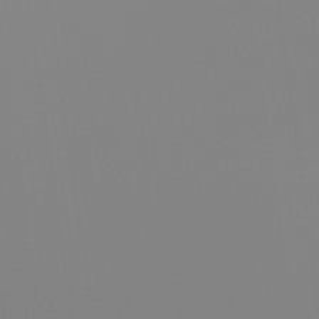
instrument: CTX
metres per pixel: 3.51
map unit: Hto
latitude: -8.3306
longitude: -49.9339
